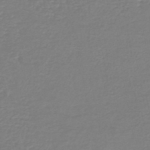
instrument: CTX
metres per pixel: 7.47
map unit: HNb
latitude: -46.6518
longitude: 52.5951
